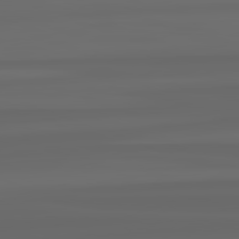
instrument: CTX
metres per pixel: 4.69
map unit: lApd
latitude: 82.4601
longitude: -172.5167
